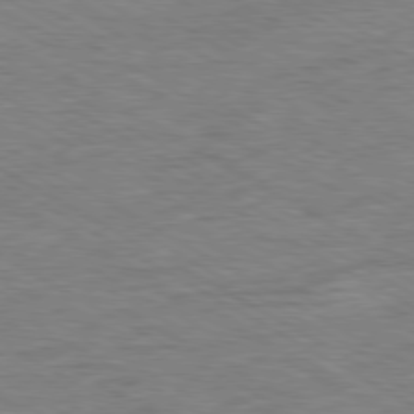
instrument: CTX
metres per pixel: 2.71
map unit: Ap
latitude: -80.3307
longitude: -77.1970
